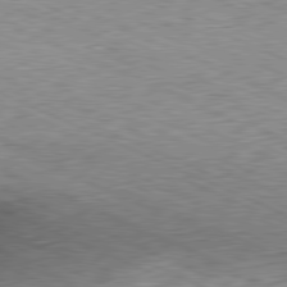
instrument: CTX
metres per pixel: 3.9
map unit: Hpe
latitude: -81.6155
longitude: 11.4643
